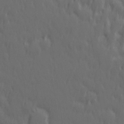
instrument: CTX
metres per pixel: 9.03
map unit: Hve
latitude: 26.1578
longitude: 145.5399
